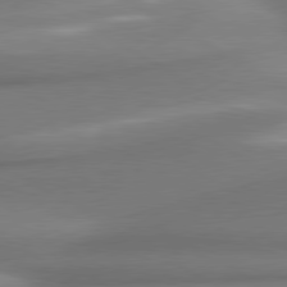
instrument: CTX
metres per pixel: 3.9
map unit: lApd
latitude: 80.0444
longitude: 178.3306
